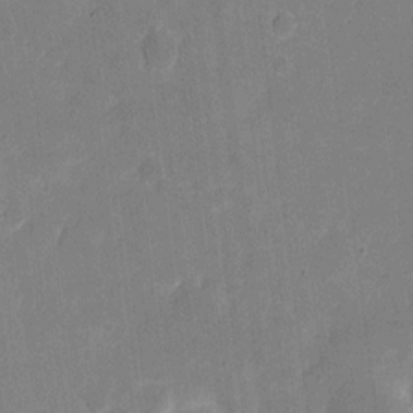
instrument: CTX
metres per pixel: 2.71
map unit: eHh
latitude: 6.0444
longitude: -66.7813
